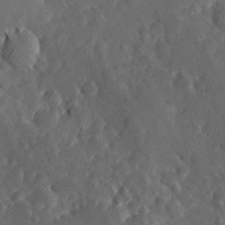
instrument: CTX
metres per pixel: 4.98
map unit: Hve
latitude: 26.3089
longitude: 144.0094
